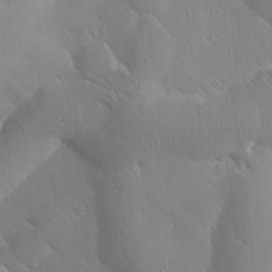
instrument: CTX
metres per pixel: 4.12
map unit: Htu
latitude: -0.4629
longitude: 171.1431
